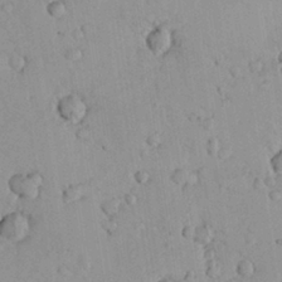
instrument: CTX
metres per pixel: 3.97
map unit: lHvf
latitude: 13.3293
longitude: 178.9352
